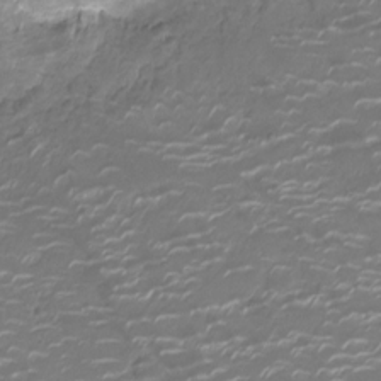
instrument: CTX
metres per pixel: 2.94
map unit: Ht
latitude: -10.4251
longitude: -19.3292
